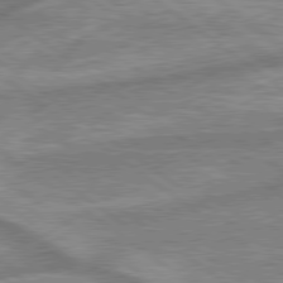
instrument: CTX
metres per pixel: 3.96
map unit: lApd
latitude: 79.4238
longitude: -170.7813
